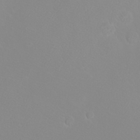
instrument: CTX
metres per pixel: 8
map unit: eHh
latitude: -8.6896
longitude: -70.1011
